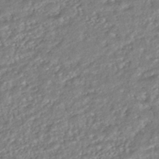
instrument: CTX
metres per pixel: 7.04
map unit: HNhu
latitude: -44.5196
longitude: 104.0472
